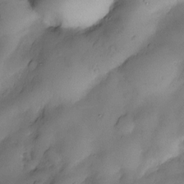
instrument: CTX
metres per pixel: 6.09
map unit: Nve
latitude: -23.7478
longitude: -138.8380
